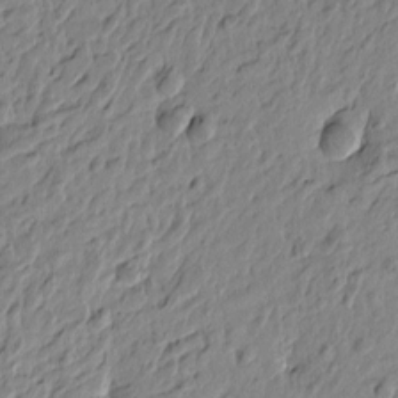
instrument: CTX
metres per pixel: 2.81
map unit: Htu
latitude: -4.6518
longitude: 179.2565
